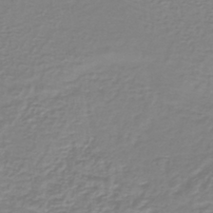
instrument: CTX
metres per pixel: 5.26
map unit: lHb
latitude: -41.2565
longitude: 64.5385
